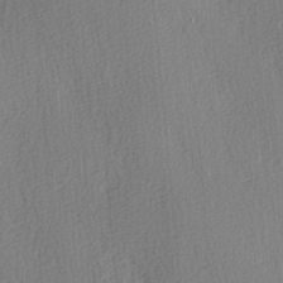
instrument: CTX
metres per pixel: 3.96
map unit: lAa
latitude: 3.6316
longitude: -111.8395
